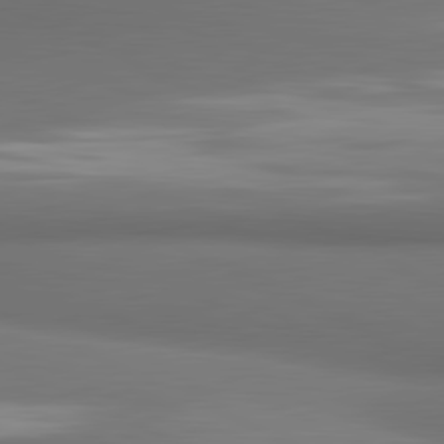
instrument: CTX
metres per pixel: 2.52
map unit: lApd
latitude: 81.6127
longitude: 172.8408
